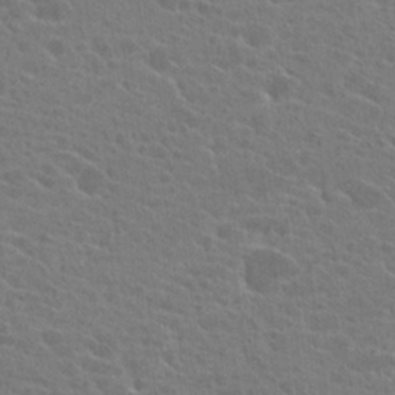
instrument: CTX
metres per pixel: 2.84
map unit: Hto
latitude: 22.7057
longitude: -39.7261
